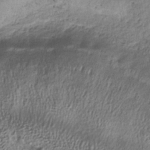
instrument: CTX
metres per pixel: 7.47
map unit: lHb
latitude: -33.6344
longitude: 65.3699
